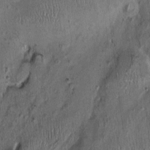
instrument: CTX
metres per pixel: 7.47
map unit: Nhu
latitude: -0.2173
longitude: -14.8758
